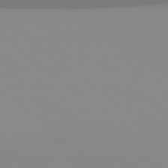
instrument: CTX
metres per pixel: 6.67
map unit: Hpe
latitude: 78.4979
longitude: -136.2523
